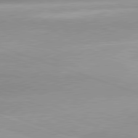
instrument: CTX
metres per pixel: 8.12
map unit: lApd
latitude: 81.4993
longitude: -158.8947
